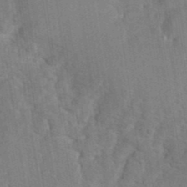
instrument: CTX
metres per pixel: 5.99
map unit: Hto
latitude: 9.7639
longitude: -35.7827
